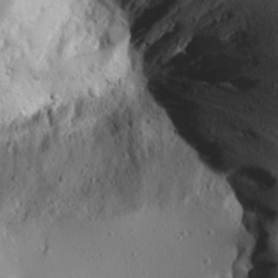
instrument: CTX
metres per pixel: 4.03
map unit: lAvf
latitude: 16.0255
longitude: -126.7057
